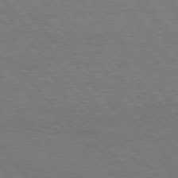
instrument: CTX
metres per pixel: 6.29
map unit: Hpe
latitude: 75.8394
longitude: -151.9339
